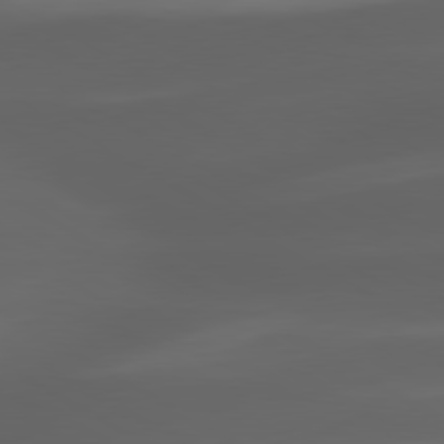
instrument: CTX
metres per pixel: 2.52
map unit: lApd
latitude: 80.1578
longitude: -144.4223
